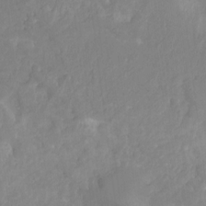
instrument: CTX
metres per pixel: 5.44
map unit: Hto
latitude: -11.3321
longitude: -37.8584
